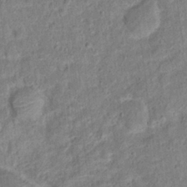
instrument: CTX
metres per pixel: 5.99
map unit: Hto
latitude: 13.5182
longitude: -38.3278
